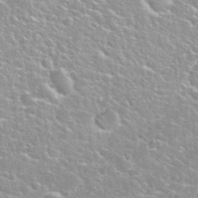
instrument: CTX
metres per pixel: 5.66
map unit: Nhu
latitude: 31.5371
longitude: -50.5167
